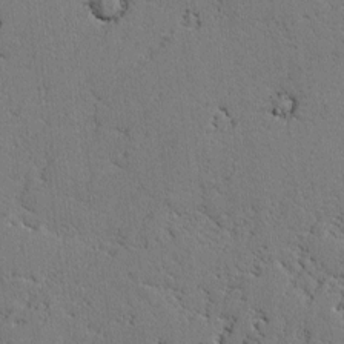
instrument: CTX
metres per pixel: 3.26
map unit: lAvf
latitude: -2.2361
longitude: -108.9135
